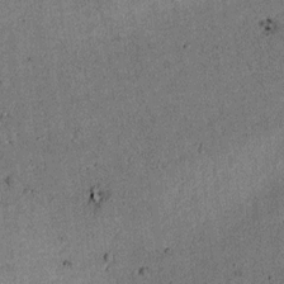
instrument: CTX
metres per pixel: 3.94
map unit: lAvf
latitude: 4.1578
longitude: 168.4629
